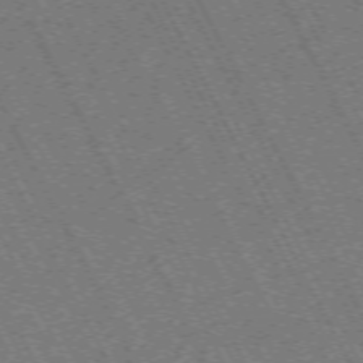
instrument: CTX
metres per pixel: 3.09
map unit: Hpe
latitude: -71.6155
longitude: 10.6330
